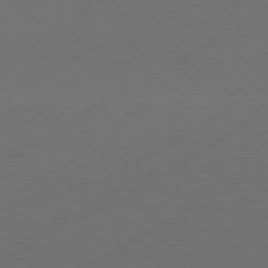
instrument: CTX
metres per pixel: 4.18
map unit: Hpe
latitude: -80.8975
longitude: 14.6708
